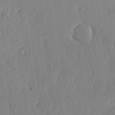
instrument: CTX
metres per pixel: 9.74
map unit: lHvf
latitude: 18.5923
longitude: -115.1214
